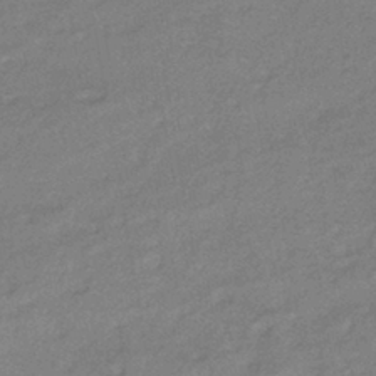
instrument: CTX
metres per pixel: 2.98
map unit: HNhu
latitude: -41.8611
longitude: 92.2550
